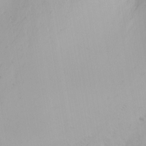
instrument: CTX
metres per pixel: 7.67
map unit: Nhu
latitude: -5.7288
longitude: -69.2726
